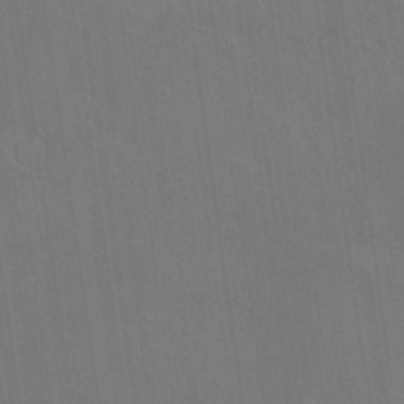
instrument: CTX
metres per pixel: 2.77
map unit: HNhu
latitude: 5.4615
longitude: 12.2362
